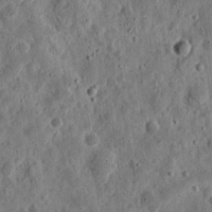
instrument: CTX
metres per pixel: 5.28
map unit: eHh
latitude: 11.1970
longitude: -73.8962
